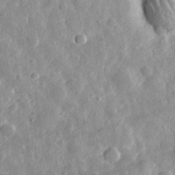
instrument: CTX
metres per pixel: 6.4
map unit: eHh
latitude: 32.2334
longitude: -78.9892
